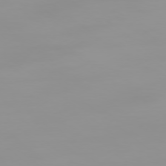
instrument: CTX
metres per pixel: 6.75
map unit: Ap
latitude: -78.7463
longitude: -95.8584
